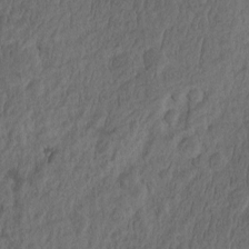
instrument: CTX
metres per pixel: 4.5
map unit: eHh
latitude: -2.3495
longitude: 16.9164
